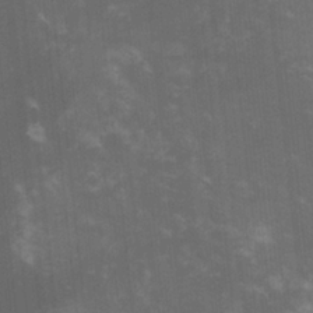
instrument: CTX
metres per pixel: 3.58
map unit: lHvf
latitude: -14.8408
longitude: -101.5938
